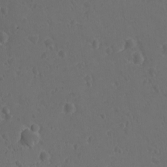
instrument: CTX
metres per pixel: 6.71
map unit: lAvf
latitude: -9.7100
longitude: -121.2537
